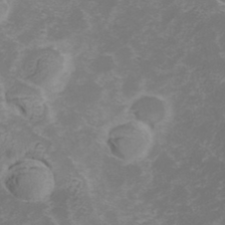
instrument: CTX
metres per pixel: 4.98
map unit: Hve
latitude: 33.1025
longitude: 149.3510
